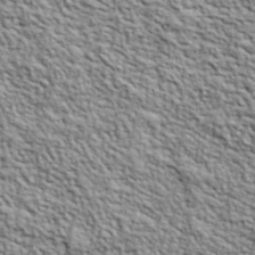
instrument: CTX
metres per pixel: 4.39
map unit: lHvf
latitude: 40.3278
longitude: -89.0837
